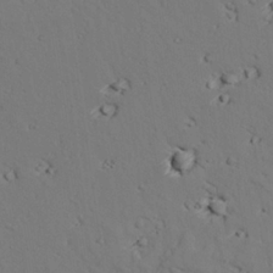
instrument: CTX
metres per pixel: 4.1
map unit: lAvf
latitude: 26.8569
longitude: -110.6680
